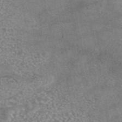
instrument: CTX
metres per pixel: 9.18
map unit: eAb
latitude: 44.4601
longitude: 107.9556
